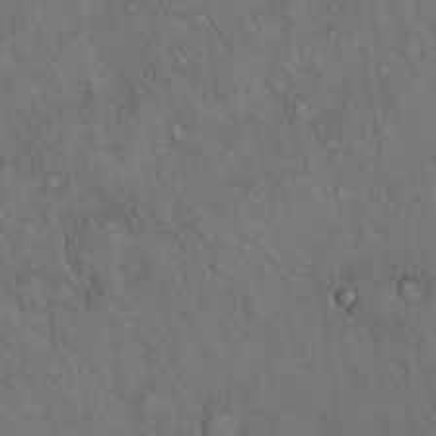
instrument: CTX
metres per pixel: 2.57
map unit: Hto
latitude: 15.8584
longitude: -56.9513
